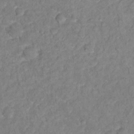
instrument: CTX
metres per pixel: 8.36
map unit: Hto
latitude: 12.8380
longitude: -37.4427
